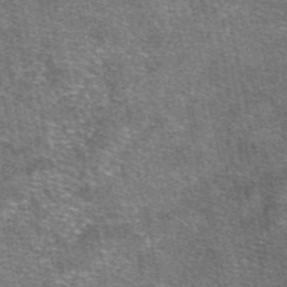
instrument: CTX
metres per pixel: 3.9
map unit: eAb
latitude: 48.0255
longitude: 105.6910
